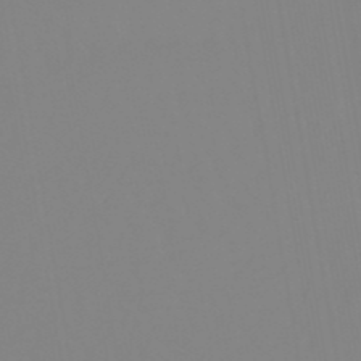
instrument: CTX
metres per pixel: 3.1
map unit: lHb
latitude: -49.6722
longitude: 74.4251
